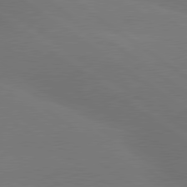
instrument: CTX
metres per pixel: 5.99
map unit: lApd
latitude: 79.8584
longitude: -150.8569
